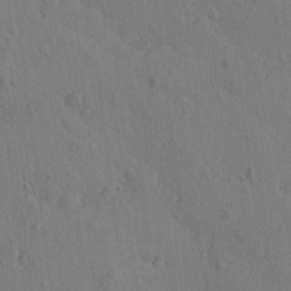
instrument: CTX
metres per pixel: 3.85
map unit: Htu
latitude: -0.2551
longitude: -175.8772
